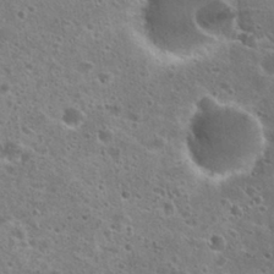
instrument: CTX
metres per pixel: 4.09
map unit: Hto
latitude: 25.8961
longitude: -46.8380
